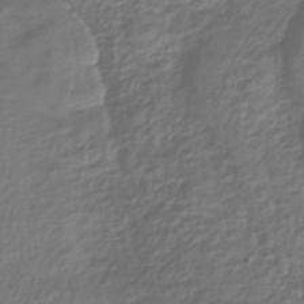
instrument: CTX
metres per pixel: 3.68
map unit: lHb
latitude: -39.2187
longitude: 70.1606
